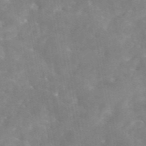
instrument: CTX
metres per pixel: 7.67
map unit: eAb
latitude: 45.1970
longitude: 125.9745
